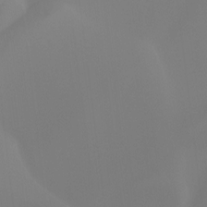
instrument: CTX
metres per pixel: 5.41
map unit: Hto
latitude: -8.6707
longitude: -46.1011
